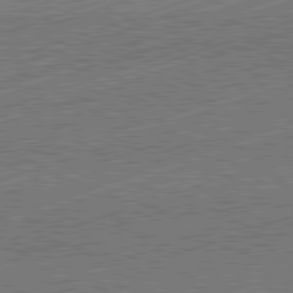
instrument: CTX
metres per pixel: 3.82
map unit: Hpe
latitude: -82.3306
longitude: 19.4454
